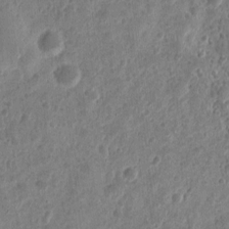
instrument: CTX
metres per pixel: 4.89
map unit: eHh
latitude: 10.0444
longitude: -73.7639
